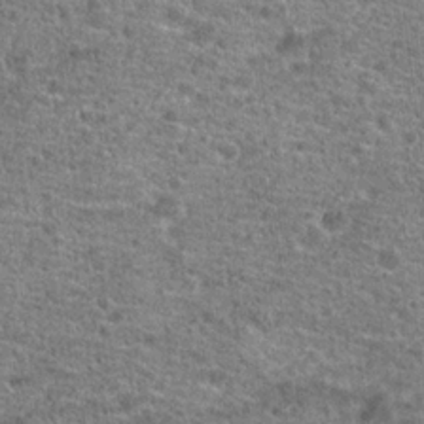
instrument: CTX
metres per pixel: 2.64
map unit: Hto
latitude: 19.9339
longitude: -42.4223
